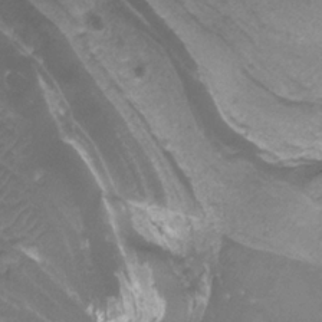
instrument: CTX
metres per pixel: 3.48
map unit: Htu
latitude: -13.3321
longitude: -69.9717
